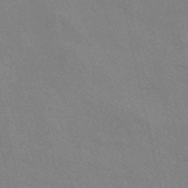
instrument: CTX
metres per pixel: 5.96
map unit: eAb
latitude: 50.7624
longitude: 111.1431
